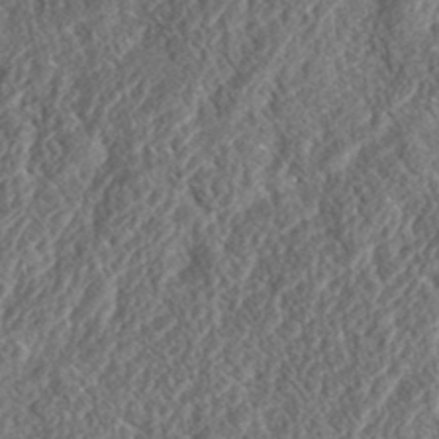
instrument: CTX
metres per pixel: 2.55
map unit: eHh
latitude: 37.3293
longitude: -138.2900
